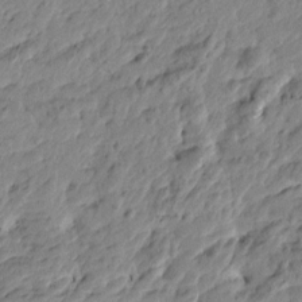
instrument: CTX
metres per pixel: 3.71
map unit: Htu
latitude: -4.5384
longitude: 179.1053
